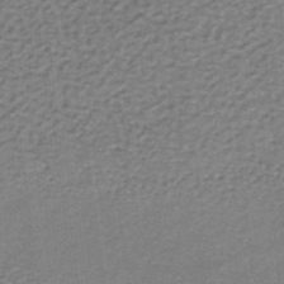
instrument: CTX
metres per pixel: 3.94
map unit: lHb
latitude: -36.6896
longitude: 60.3306
